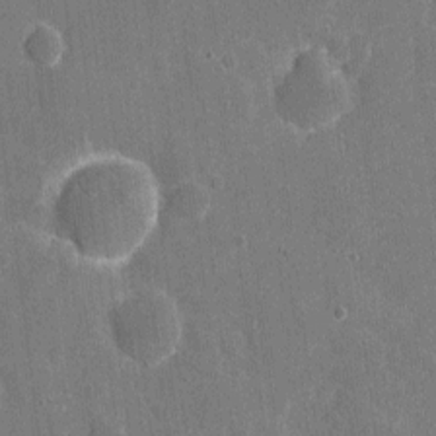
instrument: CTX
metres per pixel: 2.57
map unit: eHh
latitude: 6.2900
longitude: -67.6693
